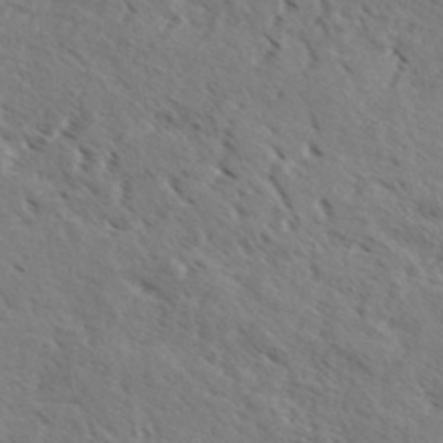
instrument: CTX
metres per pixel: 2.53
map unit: eHh
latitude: 36.1956
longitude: -138.9136
